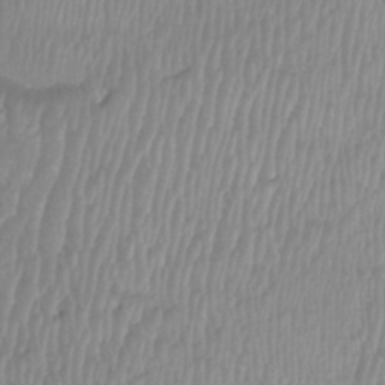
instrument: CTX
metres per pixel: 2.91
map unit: Htu
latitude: -8.7085
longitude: -74.5546
